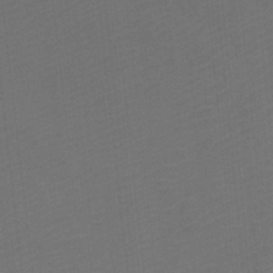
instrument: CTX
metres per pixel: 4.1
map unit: Htu
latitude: -11.6155
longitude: -71.6505
